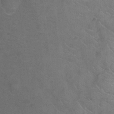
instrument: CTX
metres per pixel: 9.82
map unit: Hto
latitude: -9.7100
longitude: -36.5357
